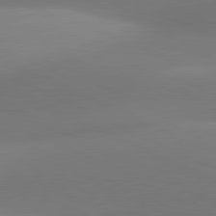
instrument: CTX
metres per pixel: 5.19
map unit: lApd
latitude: 81.0647
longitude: 131.0675
